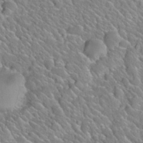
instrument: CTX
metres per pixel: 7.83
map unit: Nhu
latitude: 28.0633
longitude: -52.9703
